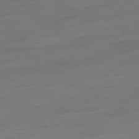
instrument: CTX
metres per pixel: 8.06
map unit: Ap
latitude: -78.1416
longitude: -58.7813
